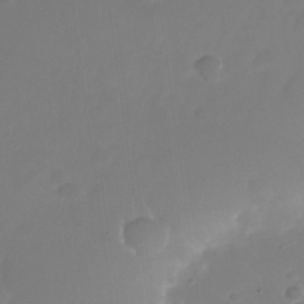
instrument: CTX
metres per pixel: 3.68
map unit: Nhu
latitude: -26.6140
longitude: -71.7638
